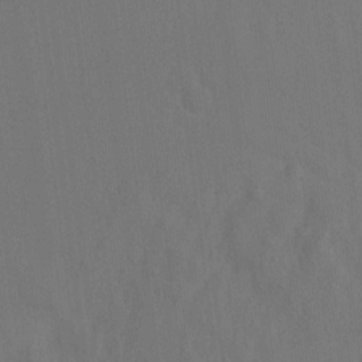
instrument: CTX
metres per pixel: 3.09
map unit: Hto
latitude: -12.2551
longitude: -39.4426
